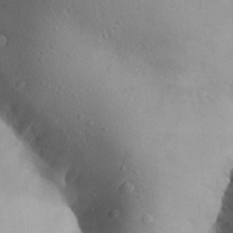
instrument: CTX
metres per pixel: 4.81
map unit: Aa
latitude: 28.0822
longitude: -147.8962
